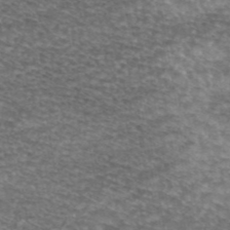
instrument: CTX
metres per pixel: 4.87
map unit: eAb
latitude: 45.3104
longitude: 103.5210
